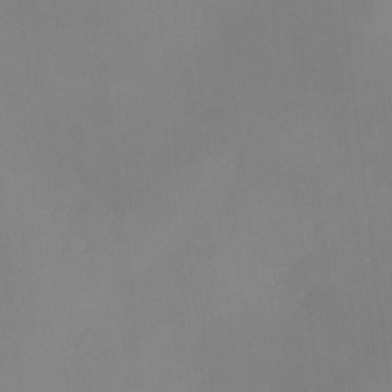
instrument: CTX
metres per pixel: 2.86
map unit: Ave
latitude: 0.1955
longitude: -114.3845
